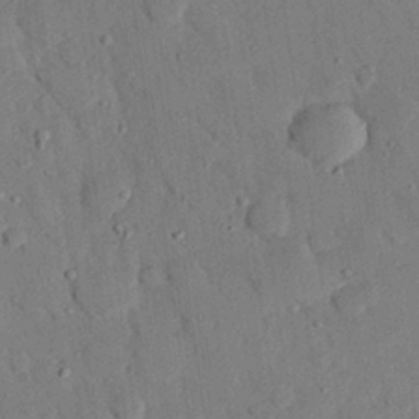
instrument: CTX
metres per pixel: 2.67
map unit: eHh
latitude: 27.2348
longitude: -79.1781
